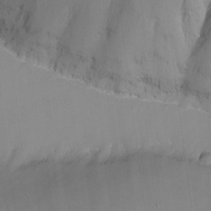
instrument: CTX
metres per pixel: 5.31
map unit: Nhu
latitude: -13.4643
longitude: -63.2915
